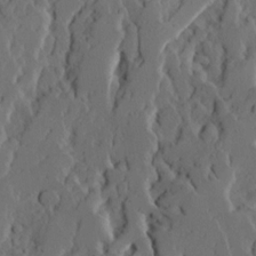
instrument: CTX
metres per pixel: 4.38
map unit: Ave
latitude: 14.8380
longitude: -136.7058
